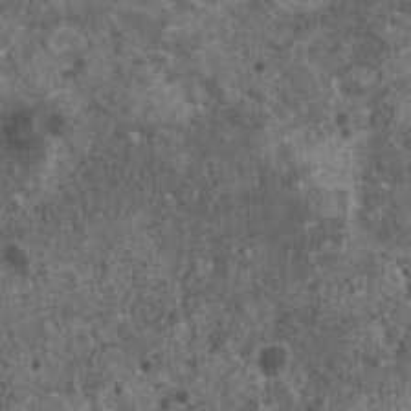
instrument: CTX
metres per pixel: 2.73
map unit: HNhu
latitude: 1.4993
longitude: 4.5196
